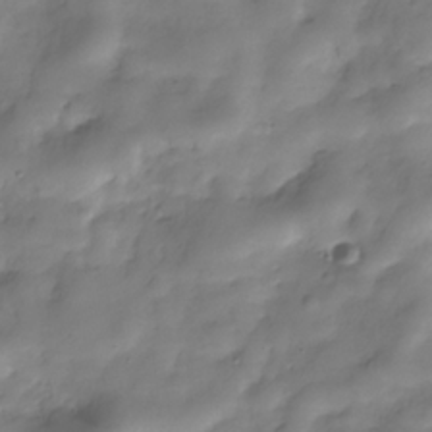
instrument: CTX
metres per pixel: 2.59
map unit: Hve
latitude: -30.2172
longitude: 94.2739
